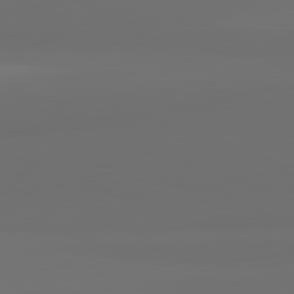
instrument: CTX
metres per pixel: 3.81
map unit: lApd
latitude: 82.0255
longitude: 163.8800
